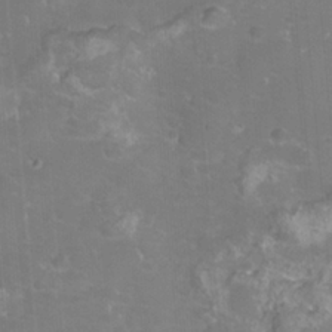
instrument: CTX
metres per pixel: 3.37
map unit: eHh
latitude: -11.5399
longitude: -60.9702
